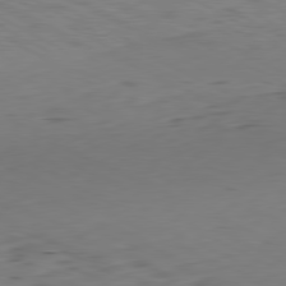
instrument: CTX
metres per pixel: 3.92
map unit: Hpe
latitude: -81.2754
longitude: 16.9164
